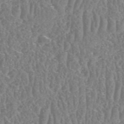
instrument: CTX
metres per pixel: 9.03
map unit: HNhu
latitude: -48.4440
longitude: 29.8611
